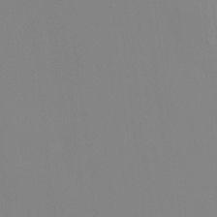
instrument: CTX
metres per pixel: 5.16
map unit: HNhu
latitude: 7.8394
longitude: 11.7478
